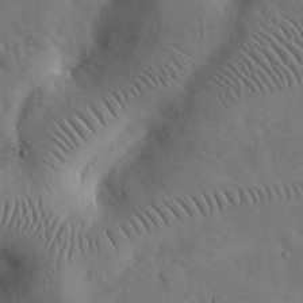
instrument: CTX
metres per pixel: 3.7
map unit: eHh
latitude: 25.1970
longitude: -67.0836
